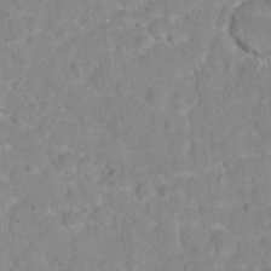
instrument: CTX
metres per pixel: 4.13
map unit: Hto
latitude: 16.8569
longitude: -37.0270
